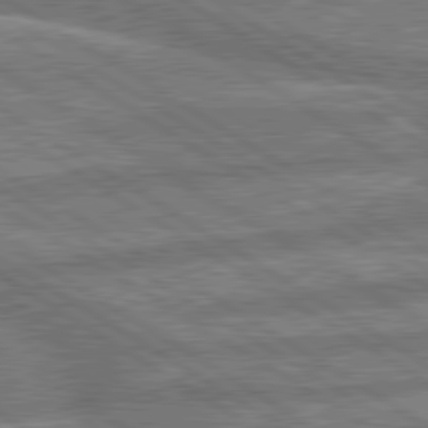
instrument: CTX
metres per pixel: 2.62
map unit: lApd
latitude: 79.9717
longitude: -170.3467
